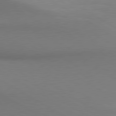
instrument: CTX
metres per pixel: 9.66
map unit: lApd
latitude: 80.3089
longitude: 130.6707
